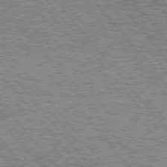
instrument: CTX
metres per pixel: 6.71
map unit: Hpe
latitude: 75.4238
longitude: -125.9906
